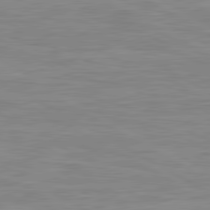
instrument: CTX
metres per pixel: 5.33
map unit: lApd
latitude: 80.8002
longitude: 171.7856
